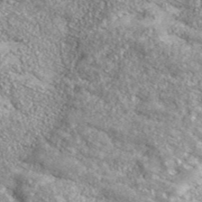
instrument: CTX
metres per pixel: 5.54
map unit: eHh
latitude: 43.1214
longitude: -90.0822
